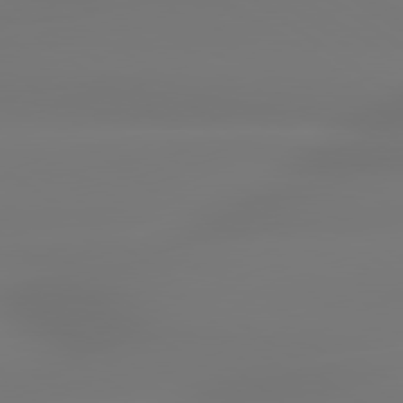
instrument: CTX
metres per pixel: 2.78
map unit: lApd
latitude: 79.4616
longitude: -136.7247
